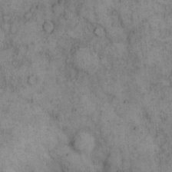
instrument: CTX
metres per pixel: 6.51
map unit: eHh
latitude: 12.1956
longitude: -64.4034
